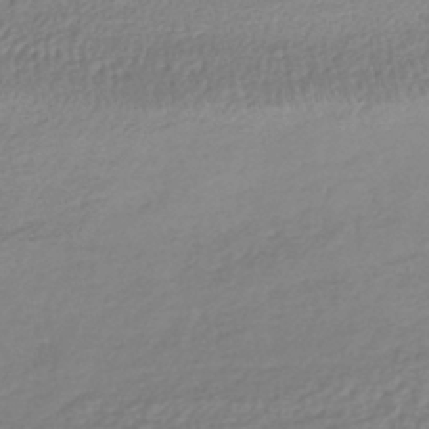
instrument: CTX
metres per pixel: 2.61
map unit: lHb
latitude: -41.7100
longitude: 68.9730
